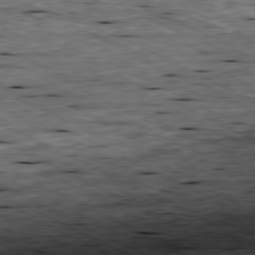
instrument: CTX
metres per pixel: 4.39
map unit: Ap
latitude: -80.8408
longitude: -88.2523
